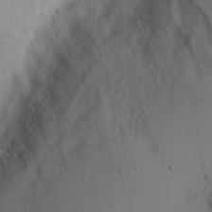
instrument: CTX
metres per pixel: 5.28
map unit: Hto
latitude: 9.3860
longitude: -60.5923
